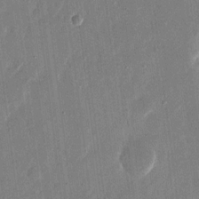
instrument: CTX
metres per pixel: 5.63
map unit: eHh
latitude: 14.5546
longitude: -70.3467
